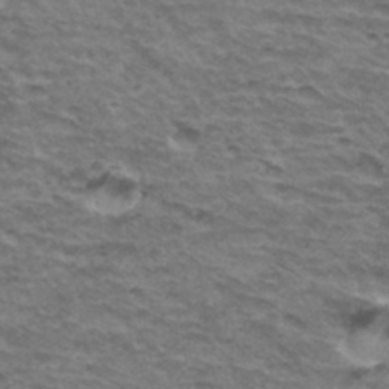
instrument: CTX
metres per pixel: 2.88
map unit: Hto
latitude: 35.0458
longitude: -42.9325
